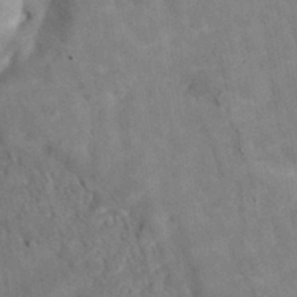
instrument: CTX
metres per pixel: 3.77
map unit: eAb
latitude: 34.8002
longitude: 108.7463
